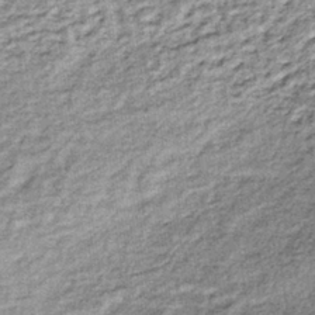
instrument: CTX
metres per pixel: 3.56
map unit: lHb
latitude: -36.9730
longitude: 65.1809
